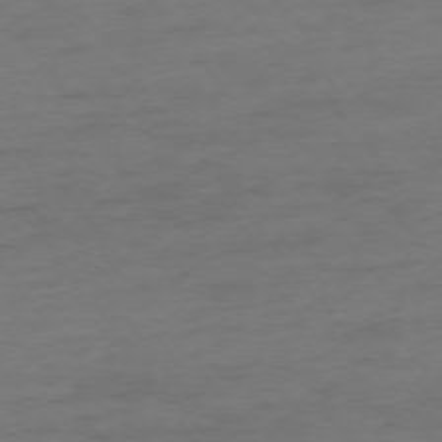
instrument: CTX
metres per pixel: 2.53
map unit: Ap
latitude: -75.5777
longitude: -72.7813
